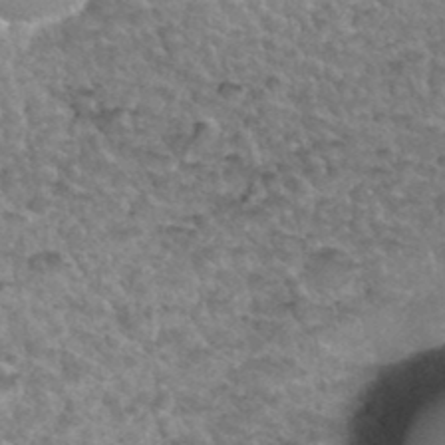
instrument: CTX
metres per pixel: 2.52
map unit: Hto
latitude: 36.1389
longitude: -50.0633
